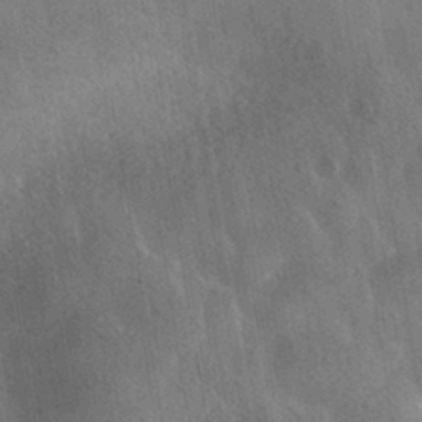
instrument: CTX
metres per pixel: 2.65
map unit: HNhu
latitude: -41.3132
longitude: 98.5385
